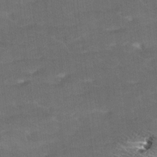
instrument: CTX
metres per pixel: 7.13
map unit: Ave
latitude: 18.4979
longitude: -136.4223
